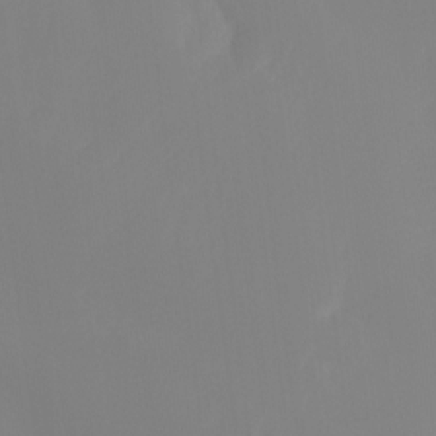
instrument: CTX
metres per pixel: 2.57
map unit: Ht
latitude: -14.9542
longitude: -56.7057
